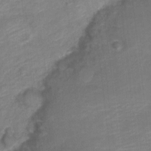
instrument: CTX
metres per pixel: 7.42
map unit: Nve
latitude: -18.3873
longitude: 109.2943
